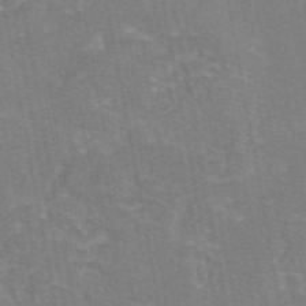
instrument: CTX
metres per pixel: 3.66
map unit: eAb
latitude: 46.0633
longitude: 105.7288
